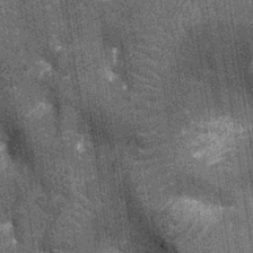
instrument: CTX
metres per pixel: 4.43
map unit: Nhu
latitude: -12.0283
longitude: -22.4601
